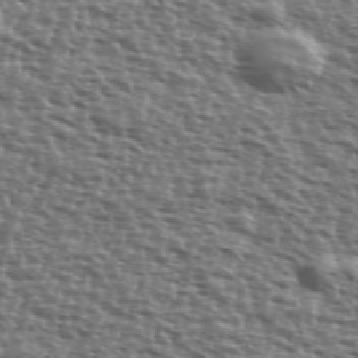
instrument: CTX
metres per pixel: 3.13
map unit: Ave
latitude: 39.9150
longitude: -112.1389
